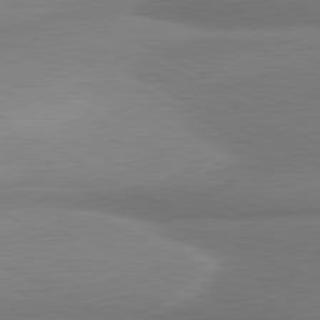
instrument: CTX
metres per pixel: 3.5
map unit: lApd
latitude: 80.4790
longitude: 167.4265
